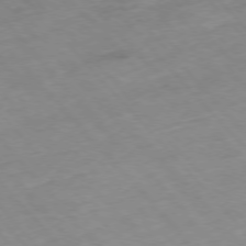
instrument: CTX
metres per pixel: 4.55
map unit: Hpe
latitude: -76.7841
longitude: -17.7261
